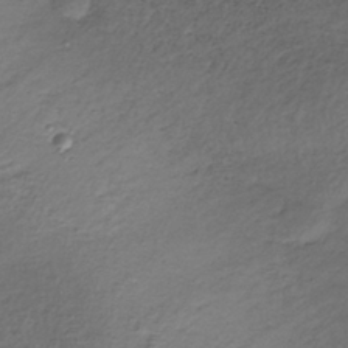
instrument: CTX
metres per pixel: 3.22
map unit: lHb
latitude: -35.8989
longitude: 68.0283
